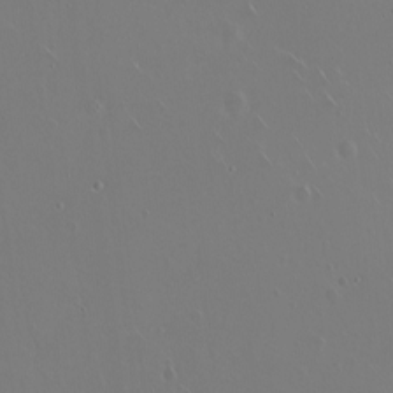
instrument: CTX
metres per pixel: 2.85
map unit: eHh
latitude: 1.3292
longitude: -54.4979
